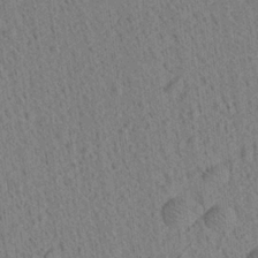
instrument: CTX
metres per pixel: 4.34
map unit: Aa
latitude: 21.9150
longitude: -139.0269
